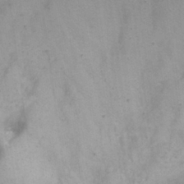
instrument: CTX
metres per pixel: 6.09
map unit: eHh
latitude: 26.5546
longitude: -65.7639
